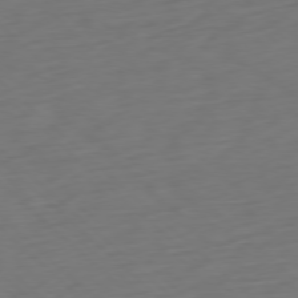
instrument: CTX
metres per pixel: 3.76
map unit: Ap
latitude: -78.1039
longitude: -78.0444
